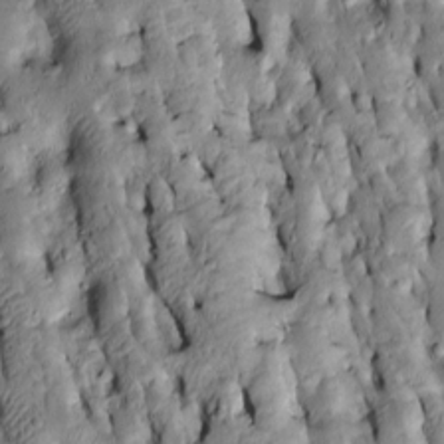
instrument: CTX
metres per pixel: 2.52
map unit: Htu
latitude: -7.8800
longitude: 144.6330
